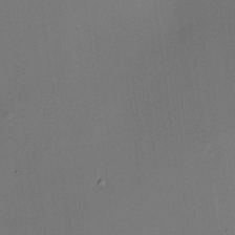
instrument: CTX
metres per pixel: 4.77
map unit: HNhu
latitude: 9.0459
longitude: 15.2565
